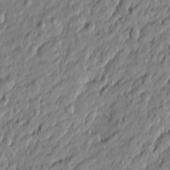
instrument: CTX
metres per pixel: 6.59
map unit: Htu
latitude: -6.7085
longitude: 177.9367
